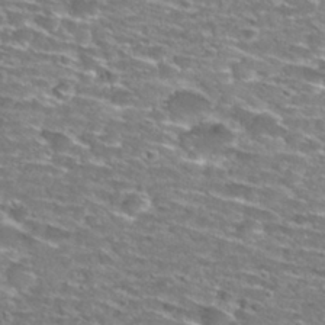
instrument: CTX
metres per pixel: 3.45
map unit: Nhu
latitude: 29.0647
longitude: -48.2711
